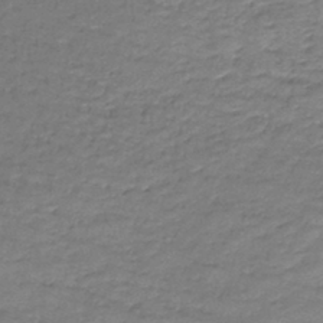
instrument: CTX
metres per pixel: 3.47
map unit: lHb
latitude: -43.2942
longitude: 59.3698
